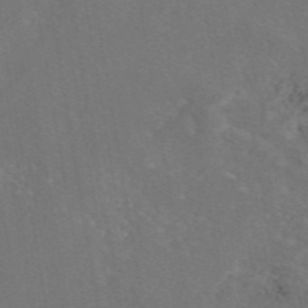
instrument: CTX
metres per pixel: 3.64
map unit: eAb
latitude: 46.0444
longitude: 109.4076
